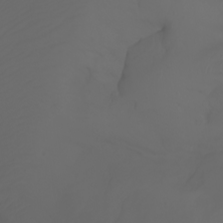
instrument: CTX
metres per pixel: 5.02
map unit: Nhu
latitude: -7.3320
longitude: -82.0255
